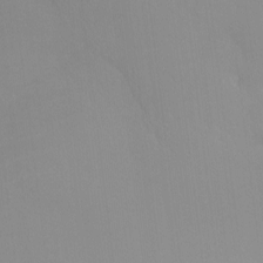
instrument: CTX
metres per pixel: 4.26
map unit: Nhu
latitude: -5.4643
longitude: -93.5560
